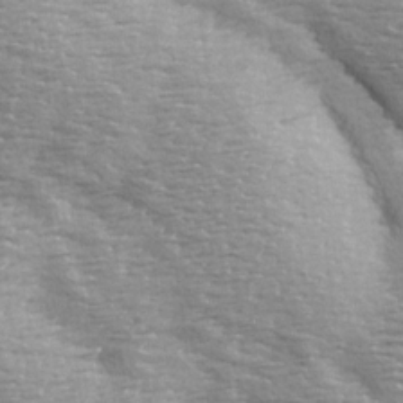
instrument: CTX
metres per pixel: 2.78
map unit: Ave
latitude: 14.3090
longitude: -104.9514
